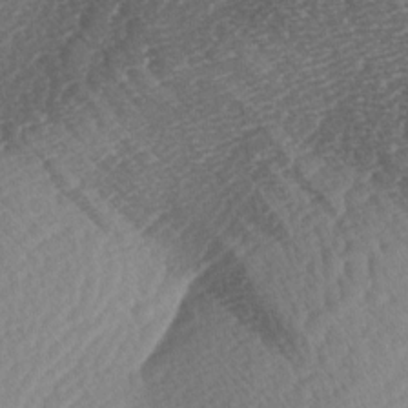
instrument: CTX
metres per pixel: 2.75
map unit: lAa
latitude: -3.1431
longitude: -127.3104
